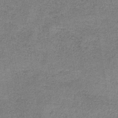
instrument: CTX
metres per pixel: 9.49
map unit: HNb
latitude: -34.8786
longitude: 54.2929
